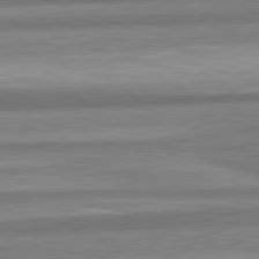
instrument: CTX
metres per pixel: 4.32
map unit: lApd
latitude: 82.4978
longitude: 178.1605
